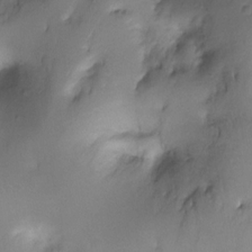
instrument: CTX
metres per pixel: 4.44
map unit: Ht
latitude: -10.2551
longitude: -39.1592
